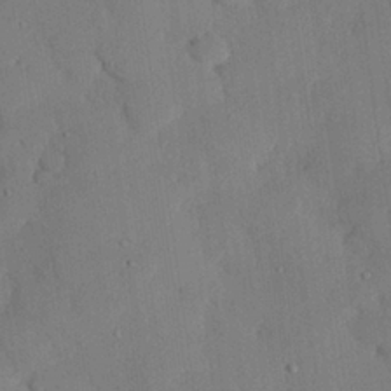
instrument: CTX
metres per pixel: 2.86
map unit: eHh
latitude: 26.6869
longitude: -80.0822
